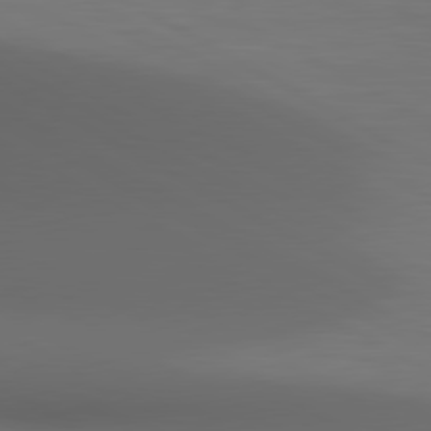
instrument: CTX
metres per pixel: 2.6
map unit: lApd
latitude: 80.7624
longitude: 136.8786
